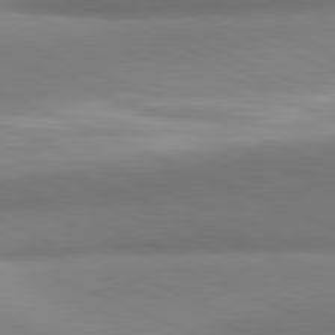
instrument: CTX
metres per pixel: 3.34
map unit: lApd
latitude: 81.3859
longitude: 141.6911
